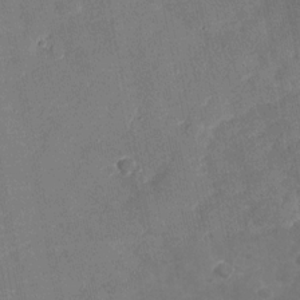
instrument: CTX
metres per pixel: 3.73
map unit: Nhu
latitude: -28.4440
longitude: -64.3089
